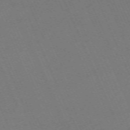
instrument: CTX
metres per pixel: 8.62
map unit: Nhu
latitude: -68.2361
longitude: 38.9542
